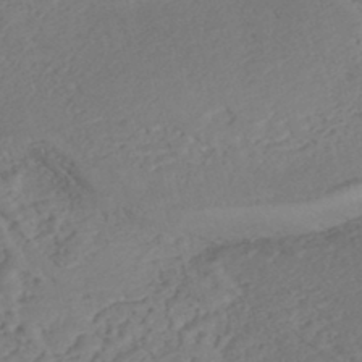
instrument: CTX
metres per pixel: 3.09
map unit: Nhe
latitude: -46.7652
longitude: -172.0633
